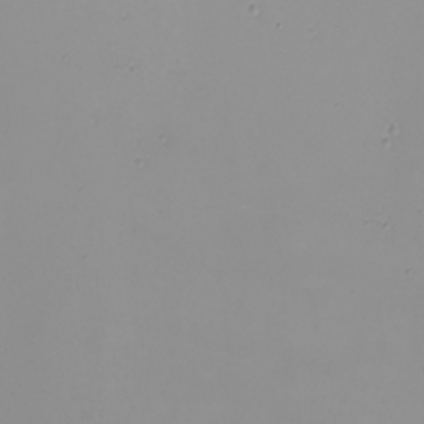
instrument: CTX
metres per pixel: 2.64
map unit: eHh
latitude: -5.3698
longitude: -84.8191
